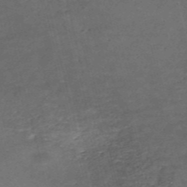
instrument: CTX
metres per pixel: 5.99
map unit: eHh
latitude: -54.6897
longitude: -91.0270
